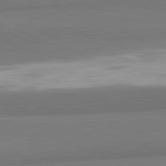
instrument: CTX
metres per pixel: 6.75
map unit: lApd
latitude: 82.2711
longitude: 160.7274
